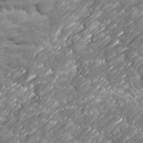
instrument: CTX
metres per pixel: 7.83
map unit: Ave
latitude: 16.8002
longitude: -135.4993
